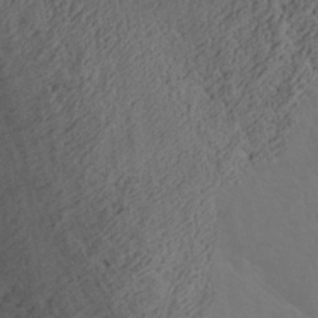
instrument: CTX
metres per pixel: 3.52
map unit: Aa
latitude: 29.0647
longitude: -136.7624
